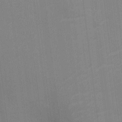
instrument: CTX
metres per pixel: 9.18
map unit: Ht
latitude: -5.0486
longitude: -14.6869
